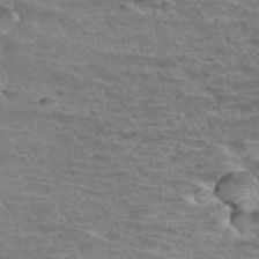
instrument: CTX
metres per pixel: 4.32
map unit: Hto
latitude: 34.6490
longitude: -44.9325
